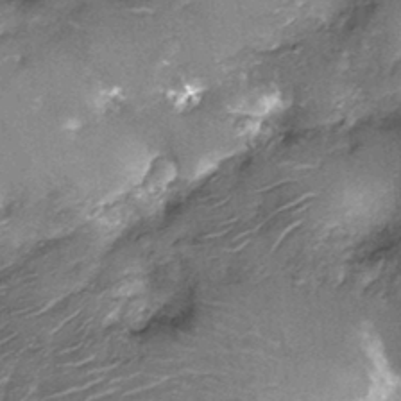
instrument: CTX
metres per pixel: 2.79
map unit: Nhu
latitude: -12.8975
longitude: -22.6112
